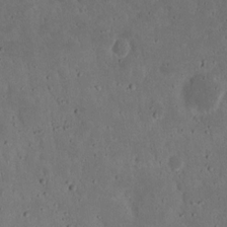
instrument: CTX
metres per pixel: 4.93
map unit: eHh
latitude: 16.7246
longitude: -73.6505
